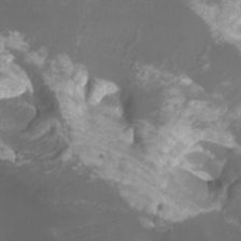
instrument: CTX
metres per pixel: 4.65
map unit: Htu
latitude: -11.2187
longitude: -74.3089
